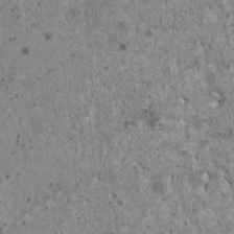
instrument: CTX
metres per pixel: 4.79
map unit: HNhu
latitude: 2.9324
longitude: 4.7841
